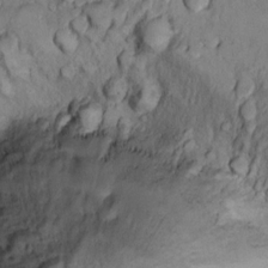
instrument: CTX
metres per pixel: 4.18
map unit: Ht
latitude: 10.9325
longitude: -31.9717
